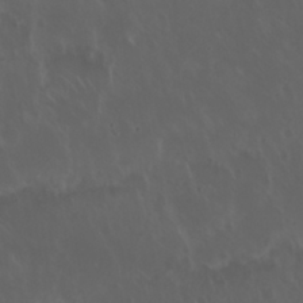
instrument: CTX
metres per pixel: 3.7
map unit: Nhu
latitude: 30.0255
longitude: -58.8758
